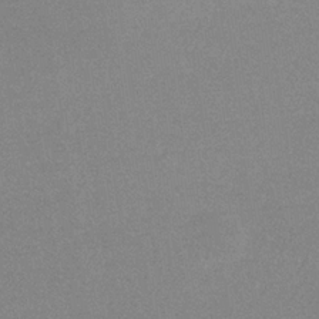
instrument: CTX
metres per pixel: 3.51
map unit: eHb
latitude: -32.9542
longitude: 68.1227
